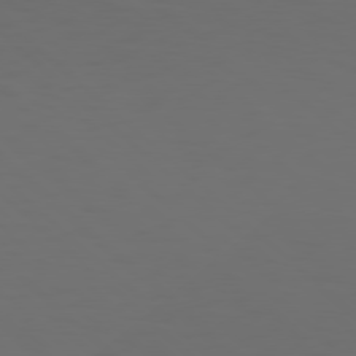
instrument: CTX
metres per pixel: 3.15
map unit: Hpe
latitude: 77.6694
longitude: -169.2537
